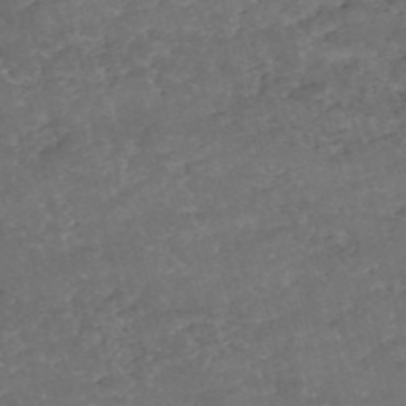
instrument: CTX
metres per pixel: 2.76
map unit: eHh
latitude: -54.4062
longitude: -90.2334
